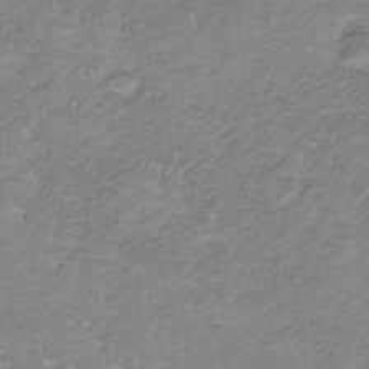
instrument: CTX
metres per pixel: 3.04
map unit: HNb
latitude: -34.8030
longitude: 57.9745
